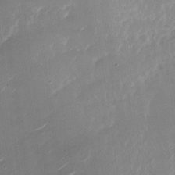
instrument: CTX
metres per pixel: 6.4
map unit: Nhu
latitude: -27.9367
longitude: -74.2712
